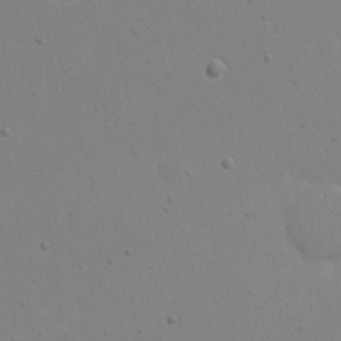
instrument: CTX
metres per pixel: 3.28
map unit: eHh
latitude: 18.4412
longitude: -72.1200
